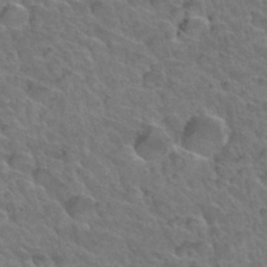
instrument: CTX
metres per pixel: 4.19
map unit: Hto
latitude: 34.3845
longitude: -47.1970
